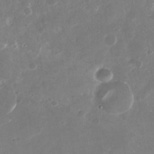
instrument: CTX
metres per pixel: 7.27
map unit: Nhu
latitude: -29.3510
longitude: -70.2900
